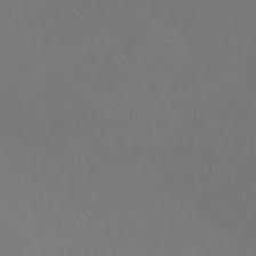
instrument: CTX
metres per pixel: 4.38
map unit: HNhu
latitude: -42.3306
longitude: 94.0850
